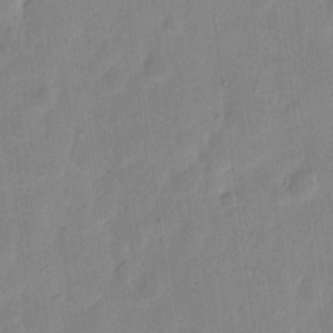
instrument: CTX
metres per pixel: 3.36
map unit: eHh
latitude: 6.6490
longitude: -70.9136
